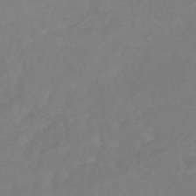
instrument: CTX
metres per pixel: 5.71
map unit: HNb
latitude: -31.0108
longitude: 63.7477
